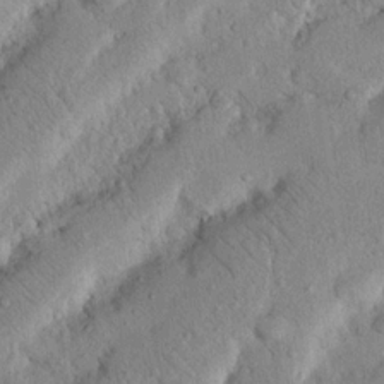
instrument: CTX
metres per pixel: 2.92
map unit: Nhu
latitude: 19.9906
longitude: -74.8380
